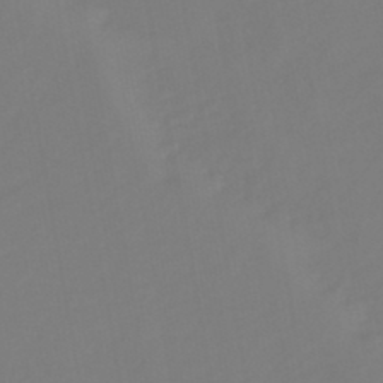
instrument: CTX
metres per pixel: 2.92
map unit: HNb
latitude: -46.5951
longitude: 55.5966
